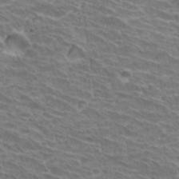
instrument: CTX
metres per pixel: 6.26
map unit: Hto
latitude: 31.3293
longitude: -41.9528
